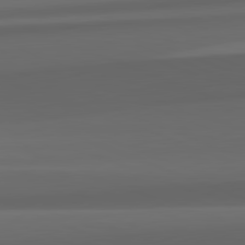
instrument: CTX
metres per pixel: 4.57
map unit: lApd
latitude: 82.0822
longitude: 143.3131
